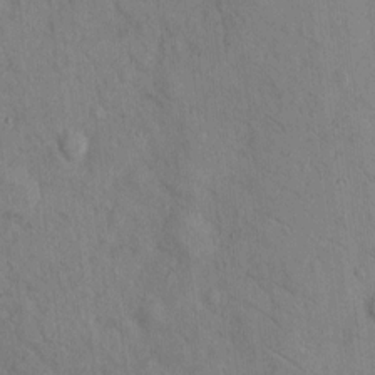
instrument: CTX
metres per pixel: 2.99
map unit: Hto
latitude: 7.3293
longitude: -60.1766
